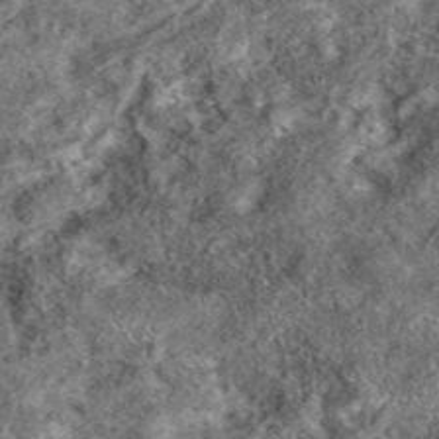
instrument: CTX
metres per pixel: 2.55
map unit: eAb
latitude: 37.1592
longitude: 110.4440
